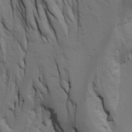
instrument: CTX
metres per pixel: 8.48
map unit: Htu
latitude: -3.8233
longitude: -73.2348
